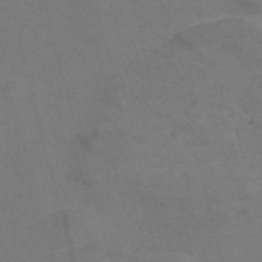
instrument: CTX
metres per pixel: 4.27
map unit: Nve
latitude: -58.3873
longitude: 51.5777
